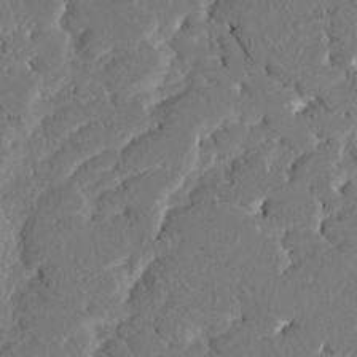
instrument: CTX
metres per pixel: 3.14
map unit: HNhu
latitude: 7.0269
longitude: -5.6883
